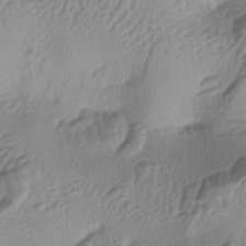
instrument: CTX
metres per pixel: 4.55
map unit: lAa
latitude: -4.5007
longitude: -123.6127
